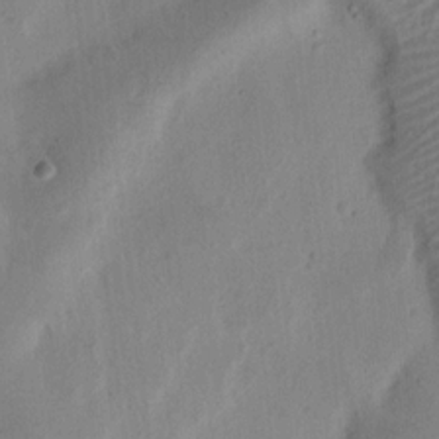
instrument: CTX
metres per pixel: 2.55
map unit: Ht
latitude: 14.0255
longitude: -74.7435
